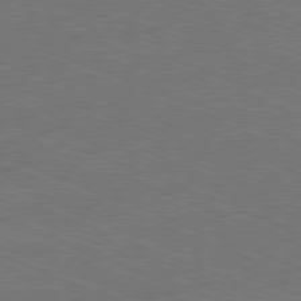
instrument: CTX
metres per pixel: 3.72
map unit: Ap
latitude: -81.0865
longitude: -74.9892
